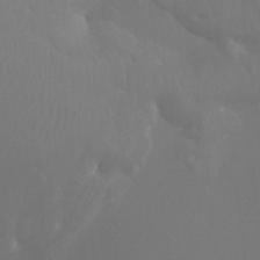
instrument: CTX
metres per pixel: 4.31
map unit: Ht
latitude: -4.9541
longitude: -25.1403
